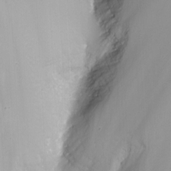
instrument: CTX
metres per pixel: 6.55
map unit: Nhu
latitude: -10.1228
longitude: -76.1577
